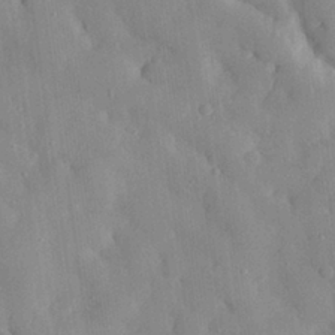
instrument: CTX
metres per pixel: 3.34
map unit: eHh
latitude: 28.8002
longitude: -77.9339
